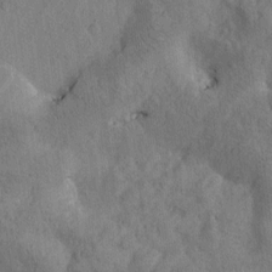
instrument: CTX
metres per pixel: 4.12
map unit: Htu
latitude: -0.4062
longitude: 174.5951
